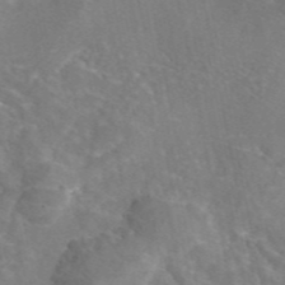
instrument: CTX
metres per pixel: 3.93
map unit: eAb
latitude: 45.5938
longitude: 107.7100
